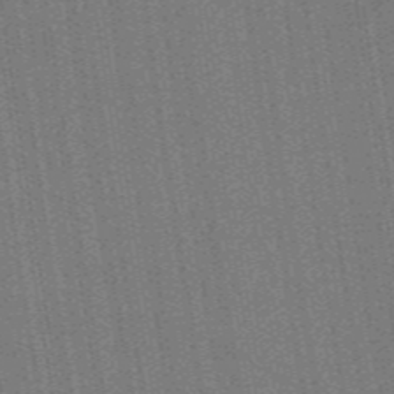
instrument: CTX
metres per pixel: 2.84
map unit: HNb
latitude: -47.5399
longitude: 59.2375
